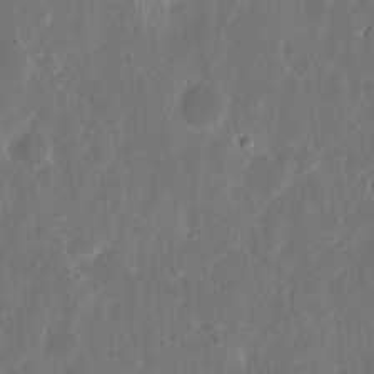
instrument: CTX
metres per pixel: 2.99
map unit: eHh
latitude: 11.1403
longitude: -72.6491
